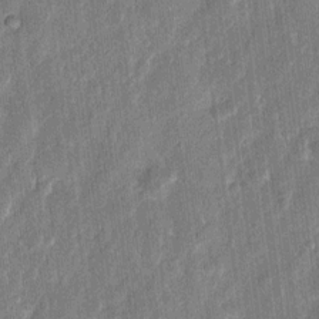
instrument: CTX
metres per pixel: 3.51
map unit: eHh
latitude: 11.4616
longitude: -70.7435
